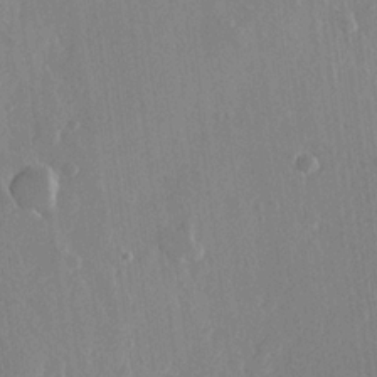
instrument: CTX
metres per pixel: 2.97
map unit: Hve
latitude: 22.1956
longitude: 149.1243
